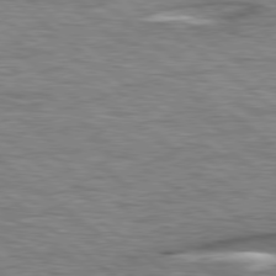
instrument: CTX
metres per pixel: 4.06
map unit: lApd
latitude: 78.7435
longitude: -53.0837
